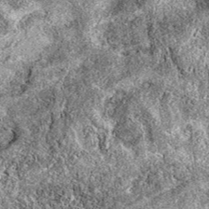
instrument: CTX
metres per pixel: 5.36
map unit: eAb
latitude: 38.7246
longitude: 111.8800
